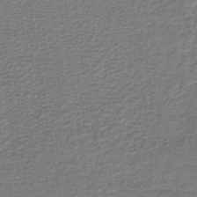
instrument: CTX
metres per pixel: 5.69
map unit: lHb
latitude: -43.0864
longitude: 71.3510
